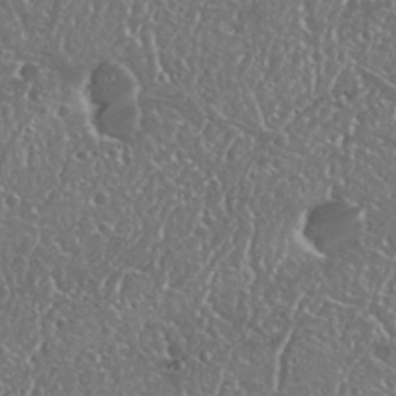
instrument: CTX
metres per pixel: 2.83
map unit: Nhu
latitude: 25.1781
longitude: -59.1592
